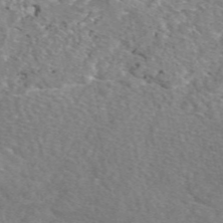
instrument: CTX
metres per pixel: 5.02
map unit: eAb
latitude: 49.3671
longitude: 113.4643
